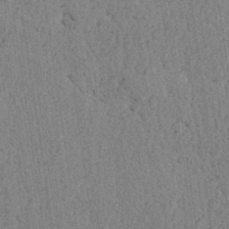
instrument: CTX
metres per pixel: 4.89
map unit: lAvf
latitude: 5.9717
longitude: 164.7463
